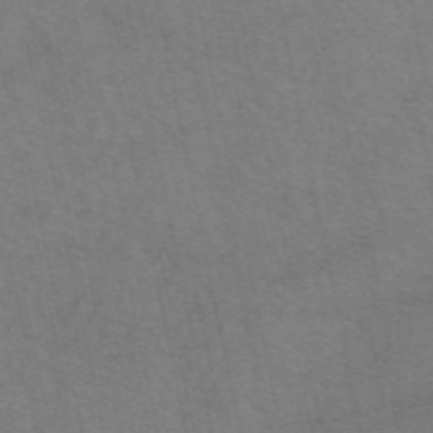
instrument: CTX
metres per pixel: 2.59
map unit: eAb
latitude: 50.7246
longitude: 106.0094
